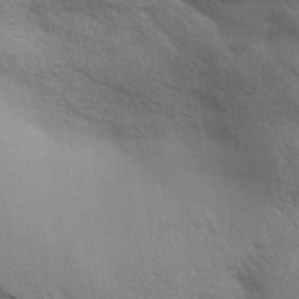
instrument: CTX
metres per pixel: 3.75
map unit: Aa
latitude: 32.4223
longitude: -140.2711
